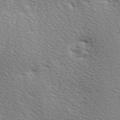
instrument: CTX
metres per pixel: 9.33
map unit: Ave
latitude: 0.3089
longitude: -115.1214
